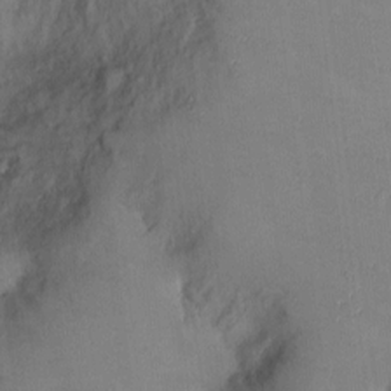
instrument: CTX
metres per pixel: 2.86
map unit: Ht
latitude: 0.2144
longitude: -14.4034
